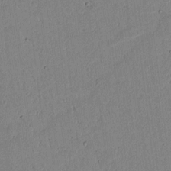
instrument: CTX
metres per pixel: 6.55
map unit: lAvf
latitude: 6.2522
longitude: 168.1605
